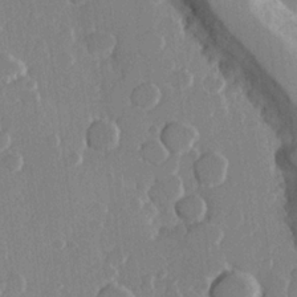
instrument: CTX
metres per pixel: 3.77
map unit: Hve
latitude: 22.1389
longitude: 149.0676
